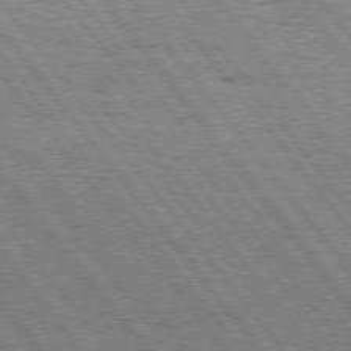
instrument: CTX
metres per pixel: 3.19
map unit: Hpe
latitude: 75.9906
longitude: -152.6869
